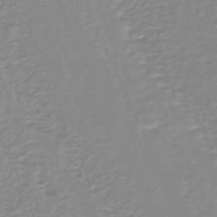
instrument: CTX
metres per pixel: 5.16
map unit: lHb
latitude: -44.0850
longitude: 54.3306
